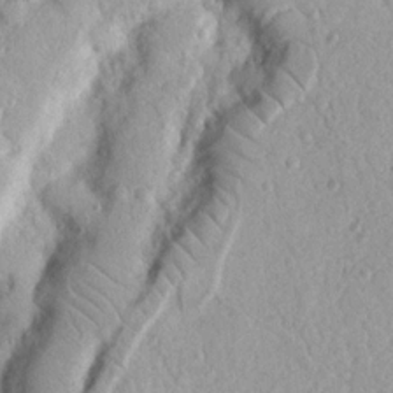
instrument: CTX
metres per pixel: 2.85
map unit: Nhu
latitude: 18.7813
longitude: -77.4615
